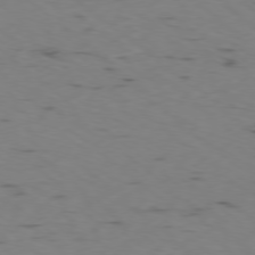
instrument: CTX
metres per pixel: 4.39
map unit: Ap
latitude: -78.5573
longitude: -73.8962
